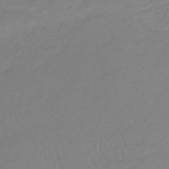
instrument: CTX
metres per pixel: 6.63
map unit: lHb
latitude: -40.6518
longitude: 67.1620
